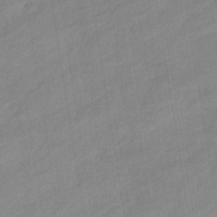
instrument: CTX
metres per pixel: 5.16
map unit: eHb
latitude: -37.1620
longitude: 79.4832
